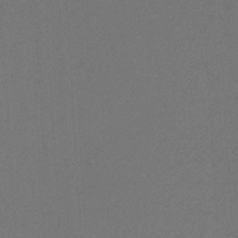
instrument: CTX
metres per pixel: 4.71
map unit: eHb
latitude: -32.0283
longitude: 69.4265
